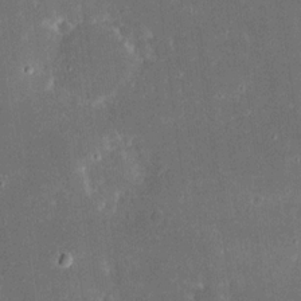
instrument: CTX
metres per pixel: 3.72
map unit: eHh
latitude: 17.0647
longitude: -73.0648
